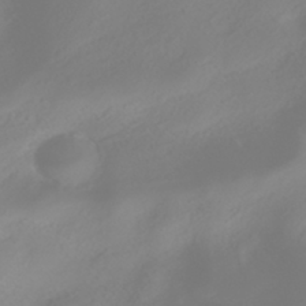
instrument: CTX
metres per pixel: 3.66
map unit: HNhu
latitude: -40.2739
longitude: 100.4251
